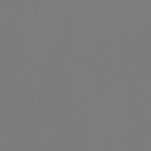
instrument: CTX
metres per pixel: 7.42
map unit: HNhu
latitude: -2.0661
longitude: -0.8947
